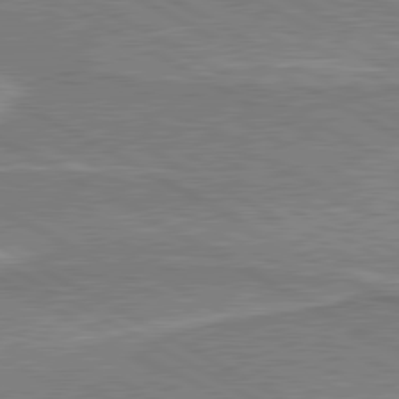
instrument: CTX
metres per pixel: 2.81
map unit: lApd
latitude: 80.5168
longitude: 142.0472
